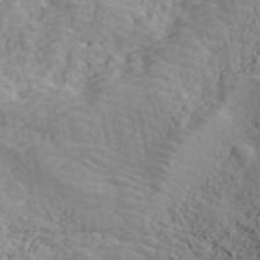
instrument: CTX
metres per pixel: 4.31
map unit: ANa
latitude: 41.3670
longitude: 30.1794
